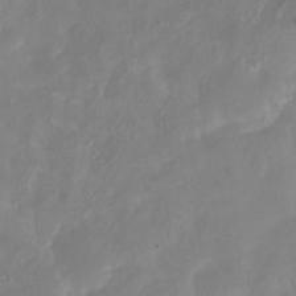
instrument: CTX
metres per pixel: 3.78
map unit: eHh
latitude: -5.5588
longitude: -77.4993
